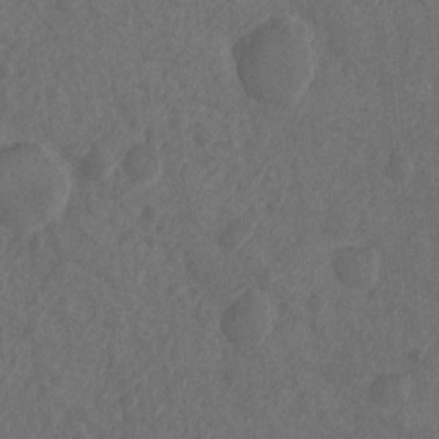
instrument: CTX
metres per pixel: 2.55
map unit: Ht
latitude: -10.3117
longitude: -36.1389
